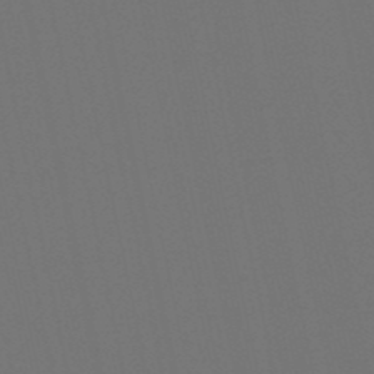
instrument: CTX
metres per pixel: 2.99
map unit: lHb
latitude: -51.2943
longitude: 80.4062
